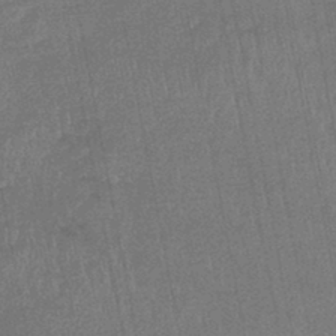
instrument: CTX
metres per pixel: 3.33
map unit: lHb
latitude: -43.9367
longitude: 74.9731
